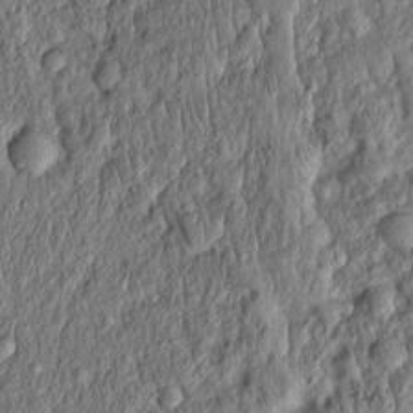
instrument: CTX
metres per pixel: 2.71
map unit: Htu
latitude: -5.7855
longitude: 156.4629
